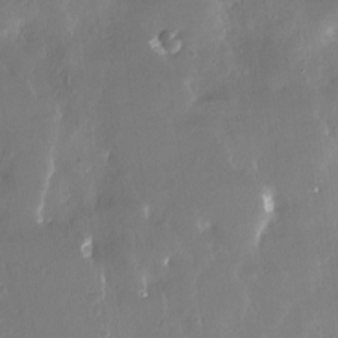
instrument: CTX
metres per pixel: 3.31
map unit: Nhe
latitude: -27.6721
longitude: -110.2523
